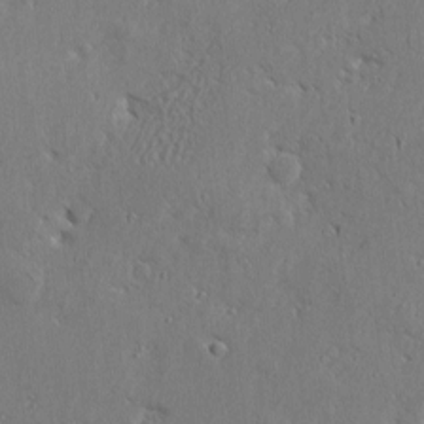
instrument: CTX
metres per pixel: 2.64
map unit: eHh
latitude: 2.4979
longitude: -78.2901
